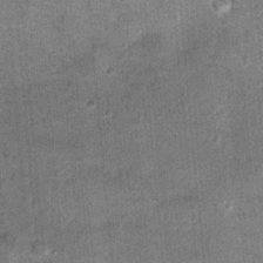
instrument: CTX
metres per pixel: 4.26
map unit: Hto
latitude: 15.4049
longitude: -34.9702
